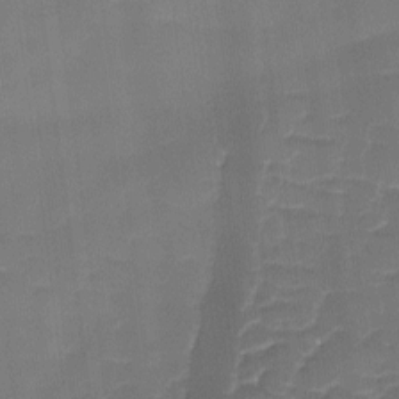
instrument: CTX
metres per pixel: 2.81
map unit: Ave
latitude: -9.0864
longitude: -122.9136
